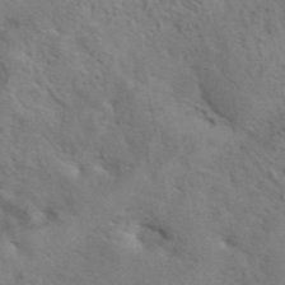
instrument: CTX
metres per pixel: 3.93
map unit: eAb
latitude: 41.8205
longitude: 107.9178
